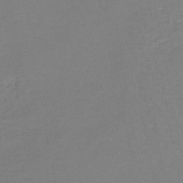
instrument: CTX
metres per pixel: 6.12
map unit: lHb
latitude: -45.1242
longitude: 77.5588
